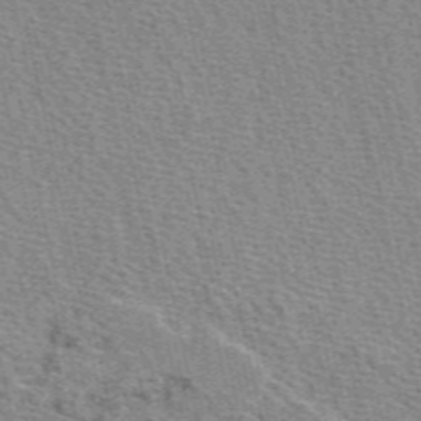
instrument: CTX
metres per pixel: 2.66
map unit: eAb
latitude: 48.9514
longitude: 106.0283
